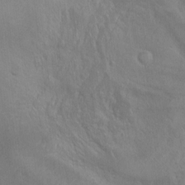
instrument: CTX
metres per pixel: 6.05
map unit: Ht
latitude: 0.7435
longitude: -44.6112
